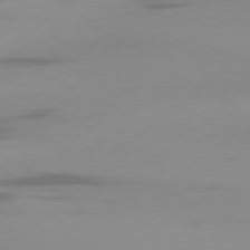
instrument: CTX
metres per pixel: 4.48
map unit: Ap
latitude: -81.2754
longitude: -61.4615
